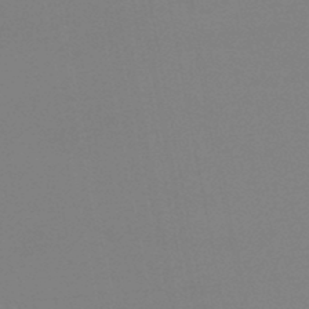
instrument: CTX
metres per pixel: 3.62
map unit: lHb
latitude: -46.3306
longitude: 69.2376
